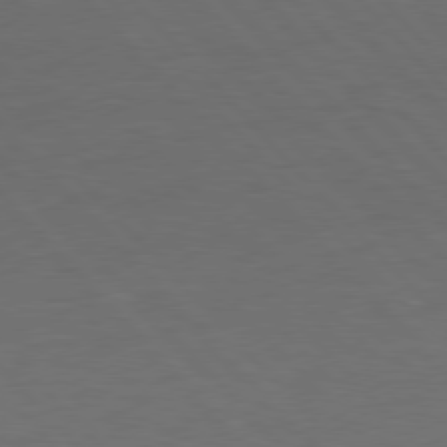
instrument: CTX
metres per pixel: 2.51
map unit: Hpe
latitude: 76.7813
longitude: -155.6127
